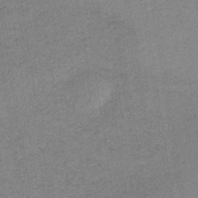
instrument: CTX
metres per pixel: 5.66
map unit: HNb
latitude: -33.6911
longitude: 62.7085
